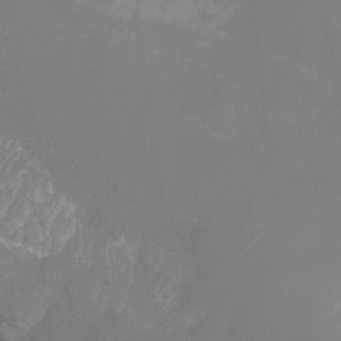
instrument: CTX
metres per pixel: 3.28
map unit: HNhu
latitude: -27.9556
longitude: 74.1417
